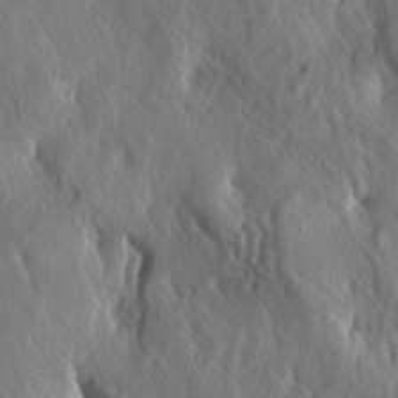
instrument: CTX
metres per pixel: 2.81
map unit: lAa
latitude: -5.1620
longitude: -125.1970
